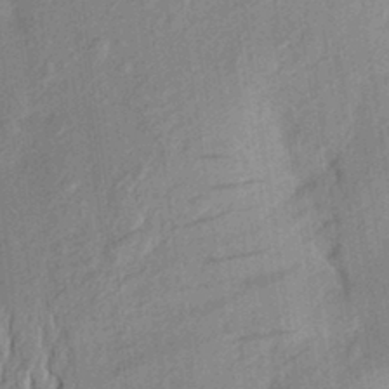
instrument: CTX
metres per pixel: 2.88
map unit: Aa
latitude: 23.6127
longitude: -150.5734
